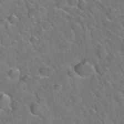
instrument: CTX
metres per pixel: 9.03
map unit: Hto
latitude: 35.7260
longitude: -49.1403
